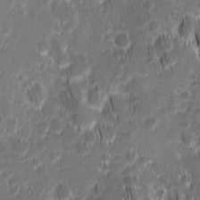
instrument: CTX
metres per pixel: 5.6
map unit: Ave
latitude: 9.2159
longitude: -105.0081
